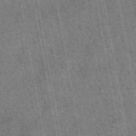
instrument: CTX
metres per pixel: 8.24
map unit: lHb
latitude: -48.1228
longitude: 73.6722
